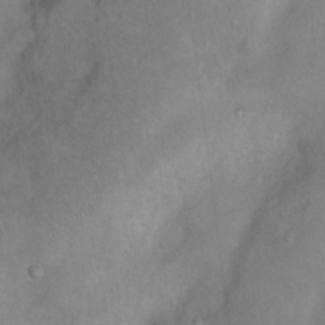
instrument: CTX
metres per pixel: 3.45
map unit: Nhu
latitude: 11.8583
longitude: -26.7246
